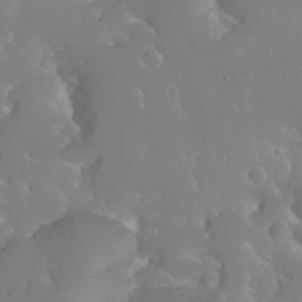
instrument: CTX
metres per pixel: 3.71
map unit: Nhu
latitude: 30.4979
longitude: -57.5749
